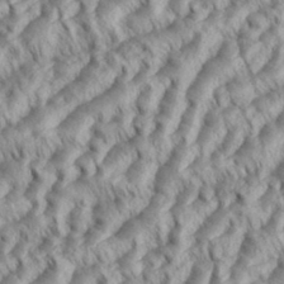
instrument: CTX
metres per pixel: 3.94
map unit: eHh
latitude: 35.9906
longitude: -138.0444
